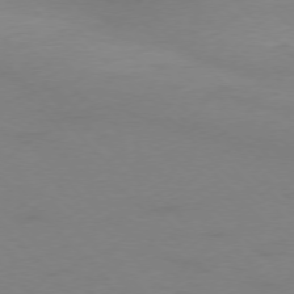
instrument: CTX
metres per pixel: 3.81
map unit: Ap
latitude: -77.0486
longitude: -71.1781
